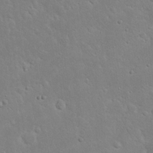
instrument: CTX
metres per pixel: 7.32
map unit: Nhu
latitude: 23.6127
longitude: -71.9906
